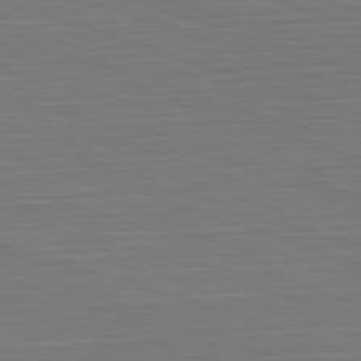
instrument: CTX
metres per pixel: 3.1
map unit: Hpe
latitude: -82.6896
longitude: 10.3495
